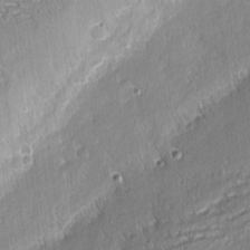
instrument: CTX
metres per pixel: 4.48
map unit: eHh
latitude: 1.8583
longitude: -78.1011
